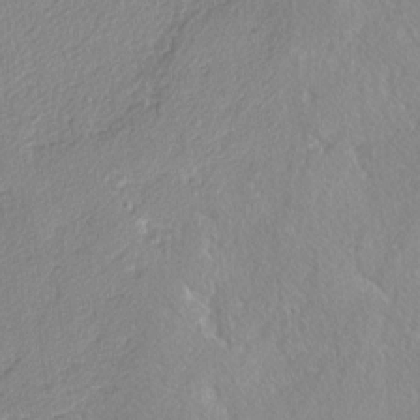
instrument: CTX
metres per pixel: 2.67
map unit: lAvf
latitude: -4.8597
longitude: -109.2348
